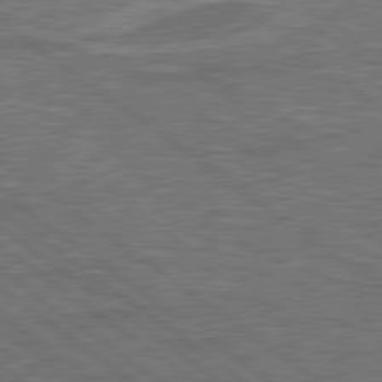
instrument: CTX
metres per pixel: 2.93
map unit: lApd
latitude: 79.4238
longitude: 174.1038
